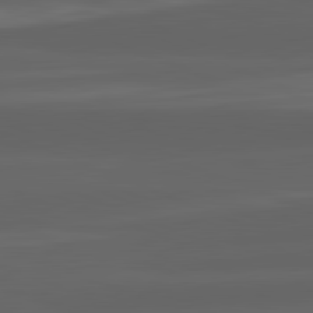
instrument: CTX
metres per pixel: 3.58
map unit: lApd
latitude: 82.3089
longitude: -171.0080
